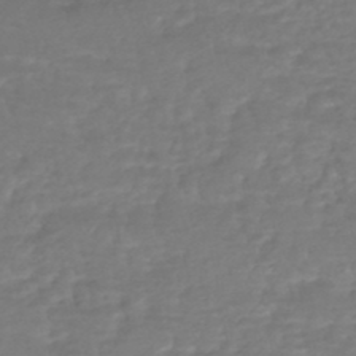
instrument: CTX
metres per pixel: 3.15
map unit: HNhu
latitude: -47.1242
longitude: 95.8611
